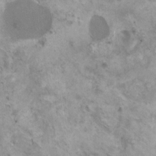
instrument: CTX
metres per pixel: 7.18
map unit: HNhu
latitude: 3.5371
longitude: 5.1242
